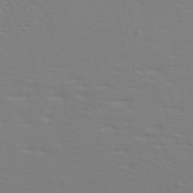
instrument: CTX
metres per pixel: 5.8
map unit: ANa
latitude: 39.9717
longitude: 20.7274
